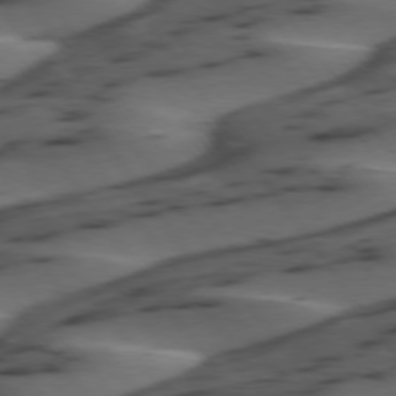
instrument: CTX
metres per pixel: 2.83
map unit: lApd
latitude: 75.3482
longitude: -70.6679
